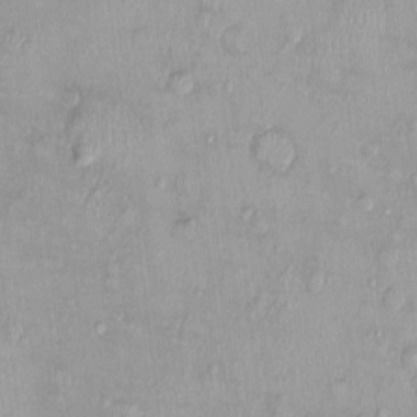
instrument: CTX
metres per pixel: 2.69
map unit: Nhu
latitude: 0.2522
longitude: -15.3104
